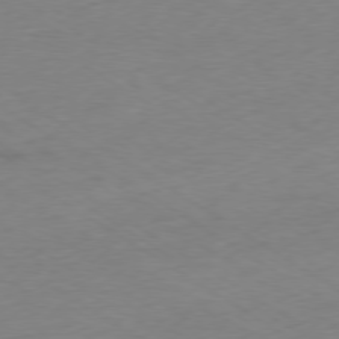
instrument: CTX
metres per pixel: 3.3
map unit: Ap
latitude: -78.4440
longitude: -58.0822
